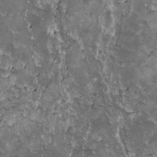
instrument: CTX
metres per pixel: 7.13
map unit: HNhu
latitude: 3.3104
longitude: 5.4832
